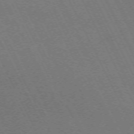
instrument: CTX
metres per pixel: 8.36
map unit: Hpe
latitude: -71.3888
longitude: 8.3873
